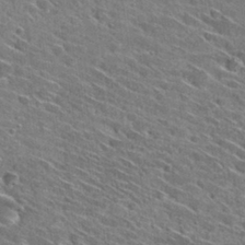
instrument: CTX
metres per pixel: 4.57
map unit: Hto
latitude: 29.7072
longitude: -45.2915
